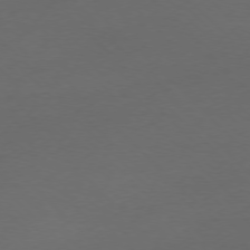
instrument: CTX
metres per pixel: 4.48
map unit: Ap
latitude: -77.4265
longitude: -70.9514
